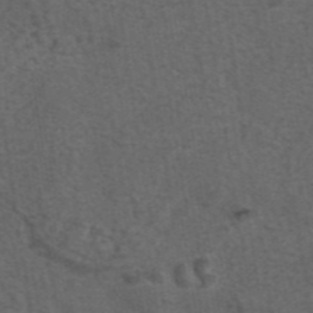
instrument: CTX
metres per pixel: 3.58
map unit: eAb
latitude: 43.7828
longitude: 105.5399
